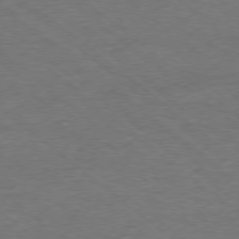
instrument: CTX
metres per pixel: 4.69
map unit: Hpe
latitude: -78.7841
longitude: 17.9178
